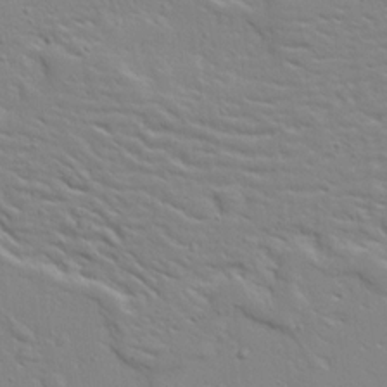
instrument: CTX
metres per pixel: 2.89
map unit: Ave
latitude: 13.3293
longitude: -139.2915
